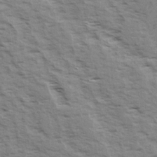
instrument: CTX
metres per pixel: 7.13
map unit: Ave
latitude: 15.1593
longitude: -103.6127
